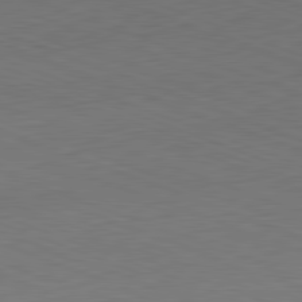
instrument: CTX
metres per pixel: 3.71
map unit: Hpe
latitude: -82.4818
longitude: 15.1054
